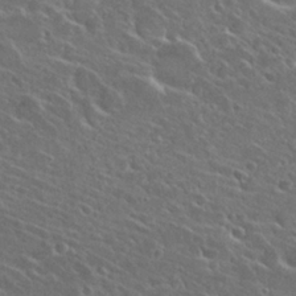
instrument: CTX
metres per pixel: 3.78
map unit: Hto
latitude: 26.9892
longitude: -50.5167
